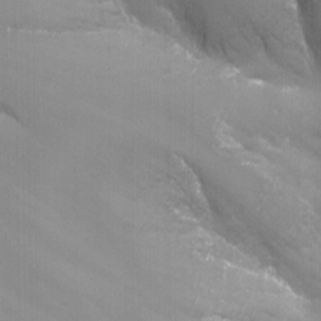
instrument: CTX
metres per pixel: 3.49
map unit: Nhu
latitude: -12.9542
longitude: -65.1970
